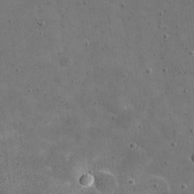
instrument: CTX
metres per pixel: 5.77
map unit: eHh
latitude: 20.6680
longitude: -65.6127
